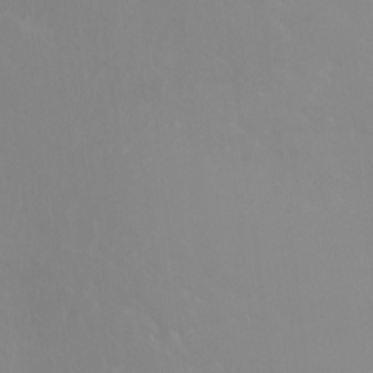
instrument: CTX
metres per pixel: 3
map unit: Ht
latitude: -9.5588
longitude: -45.6316
